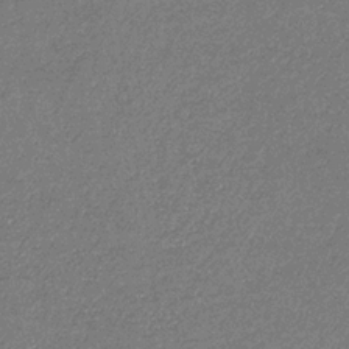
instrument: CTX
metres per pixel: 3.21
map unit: eHb
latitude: -32.4062
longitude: 69.3131
